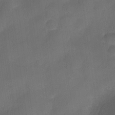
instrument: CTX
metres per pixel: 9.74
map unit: Nve
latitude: -27.5588
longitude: -148.0255
